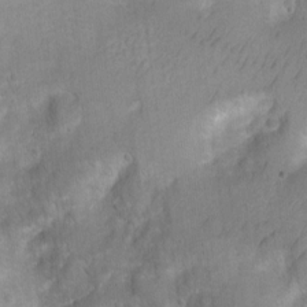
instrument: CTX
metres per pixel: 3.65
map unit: Hto
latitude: 5.5938
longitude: -31.6883
